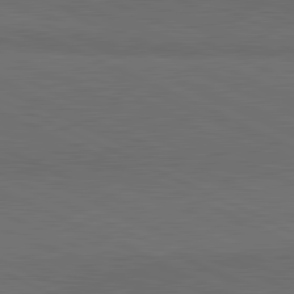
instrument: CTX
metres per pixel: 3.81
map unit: lApd
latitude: 81.2915
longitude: 148.4251
